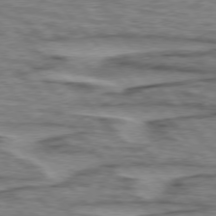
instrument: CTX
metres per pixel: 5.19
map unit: lApd
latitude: 76.3467
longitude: -77.3103
